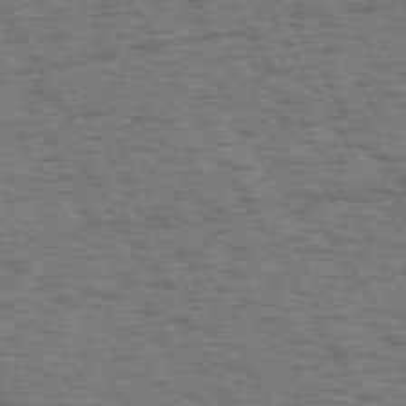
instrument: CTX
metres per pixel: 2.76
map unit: Hpe
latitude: 73.1781
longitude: -125.5371
